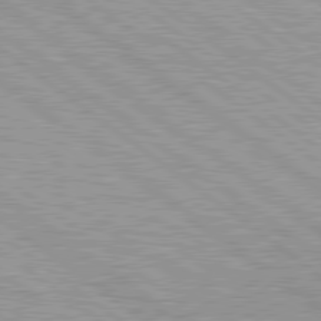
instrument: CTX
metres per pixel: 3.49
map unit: lApd
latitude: 79.6505
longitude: -140.4223
